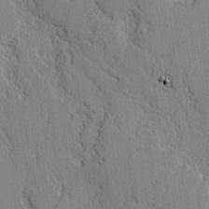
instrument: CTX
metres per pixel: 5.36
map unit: lAvf
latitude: -1.2754
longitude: -108.9891
